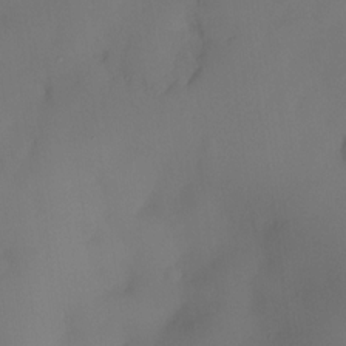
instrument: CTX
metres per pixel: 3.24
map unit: eHh
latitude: -23.7667
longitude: 15.8423
